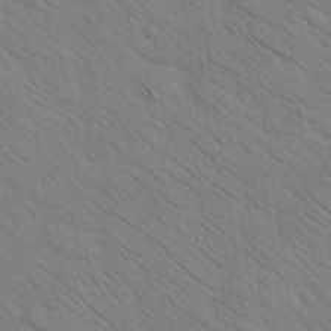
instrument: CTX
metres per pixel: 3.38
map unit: Nhu
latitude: 24.1955
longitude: -74.3656
